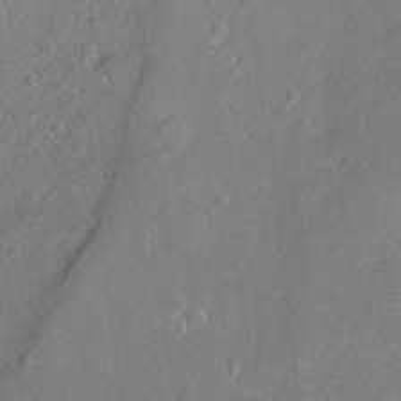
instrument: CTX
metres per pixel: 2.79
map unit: Ht
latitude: -6.8597
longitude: -36.2901
